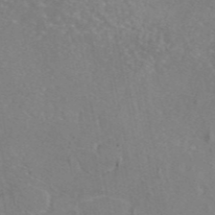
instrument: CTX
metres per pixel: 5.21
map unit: eAb
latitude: 46.2334
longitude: 110.8785
